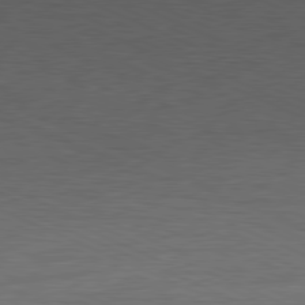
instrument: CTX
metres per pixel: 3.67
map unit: Ap
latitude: -81.7478
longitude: -84.6680
